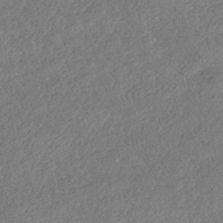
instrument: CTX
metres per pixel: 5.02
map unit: eHh
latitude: -42.3495
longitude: 120.8408
